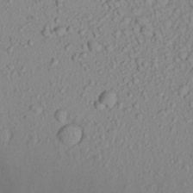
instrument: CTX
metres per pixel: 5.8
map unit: Aa
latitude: 22.0444
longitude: -145.1592
